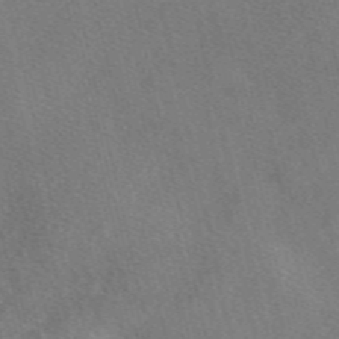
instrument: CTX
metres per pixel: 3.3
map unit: eAb
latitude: 48.5357
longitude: 112.4062
